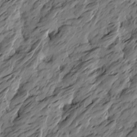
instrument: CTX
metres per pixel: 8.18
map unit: Htu
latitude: -5.8044
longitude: -178.5735
